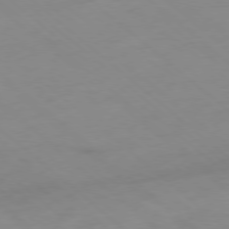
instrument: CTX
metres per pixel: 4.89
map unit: Hpe
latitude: -78.5384
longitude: -17.6316
